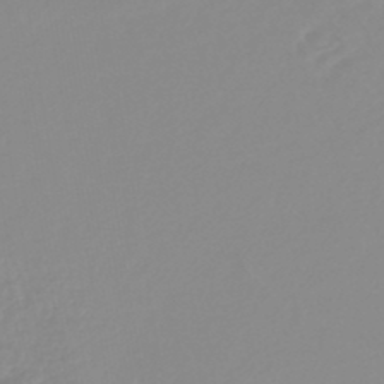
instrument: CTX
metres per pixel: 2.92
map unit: lHb
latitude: -44.3684
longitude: 79.0486
